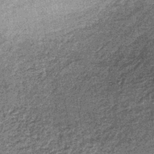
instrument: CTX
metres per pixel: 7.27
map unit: lHb
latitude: -36.6329
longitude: 65.6911
